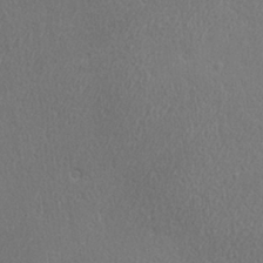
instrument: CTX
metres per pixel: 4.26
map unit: Ave
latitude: 22.0633
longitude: -136.7435
